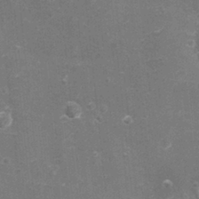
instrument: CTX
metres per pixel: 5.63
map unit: eHh
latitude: -3.7855
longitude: -75.4615
